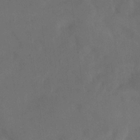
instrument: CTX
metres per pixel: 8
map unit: eHh
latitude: 18.4601
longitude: -65.8961
